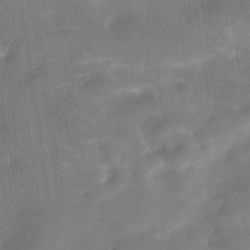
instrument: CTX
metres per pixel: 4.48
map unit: Hve
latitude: -29.8611
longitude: 90.3307
